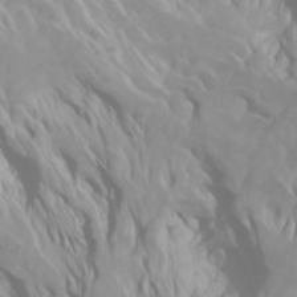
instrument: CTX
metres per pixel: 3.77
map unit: Htu
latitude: -0.5385
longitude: -75.9150
